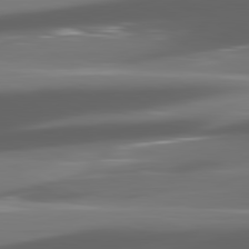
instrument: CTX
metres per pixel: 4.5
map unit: lApd
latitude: 81.4993
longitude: -145.7827
